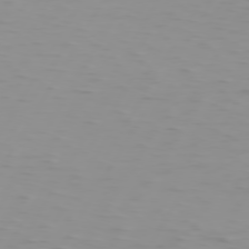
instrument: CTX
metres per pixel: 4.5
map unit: Hpe
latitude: 74.5168
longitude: -126.1956
